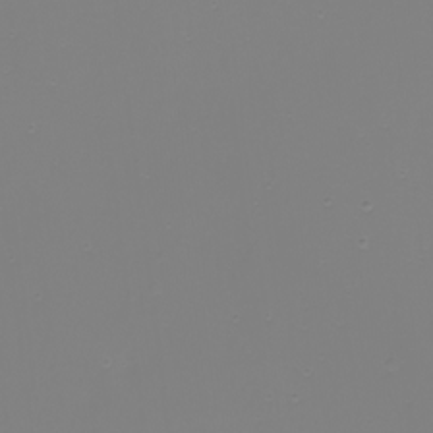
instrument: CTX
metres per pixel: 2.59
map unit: Nhu
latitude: -8.9919
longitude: -80.7246
